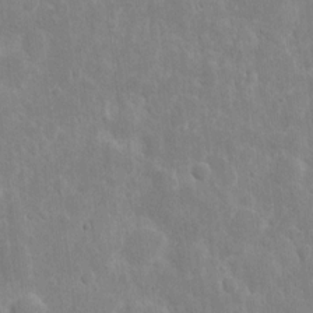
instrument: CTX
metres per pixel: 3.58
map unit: eHh
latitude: 8.1200
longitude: -71.4426
